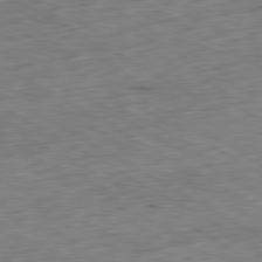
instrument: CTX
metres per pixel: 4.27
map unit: Ap
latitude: -80.6708
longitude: -71.8205
